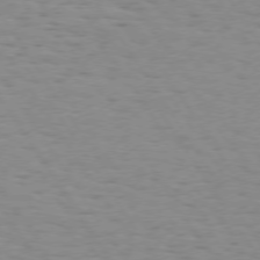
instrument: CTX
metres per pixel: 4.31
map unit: Hpe
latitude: 73.2348
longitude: -132.2334
